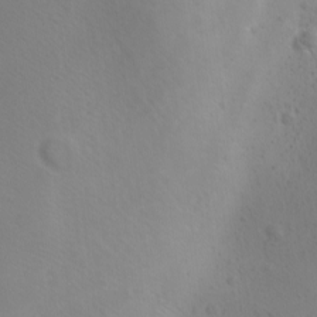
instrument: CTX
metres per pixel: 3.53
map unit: Ave
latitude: -8.9919
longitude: -121.5560
